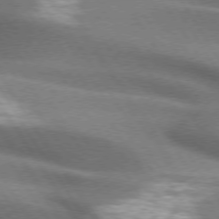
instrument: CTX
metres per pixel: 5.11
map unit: lApd
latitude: 74.4790
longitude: -63.0648
